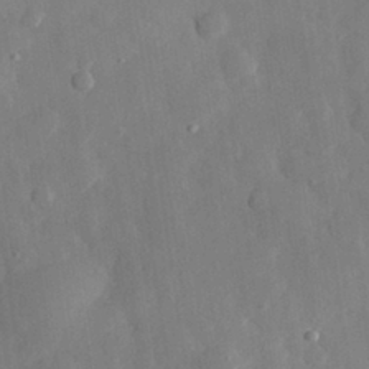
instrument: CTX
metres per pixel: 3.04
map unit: eHh
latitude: 29.5182
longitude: -78.2334
